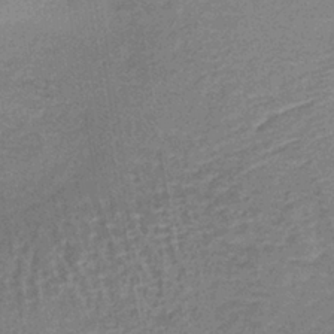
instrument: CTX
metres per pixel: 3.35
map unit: lHb
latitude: -39.5777
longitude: 59.8611
